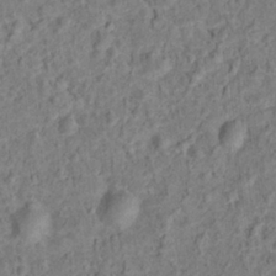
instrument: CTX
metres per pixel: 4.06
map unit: Hto
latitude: 14.6113
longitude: -38.5924
